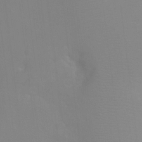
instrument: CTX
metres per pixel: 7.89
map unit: Ht
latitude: -8.2550
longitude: -34.2900
